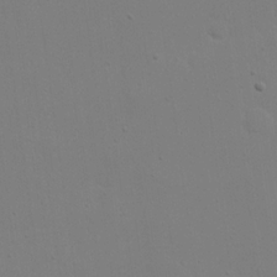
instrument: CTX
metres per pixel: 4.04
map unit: eHh
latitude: 20.3090
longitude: -71.9717
